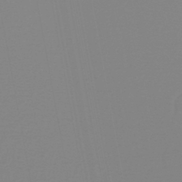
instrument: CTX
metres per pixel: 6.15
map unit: lHb
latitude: -40.9542
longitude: 63.5777
